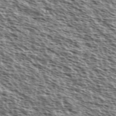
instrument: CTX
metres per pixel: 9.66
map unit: Ave
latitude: 38.2522
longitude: -111.0270
